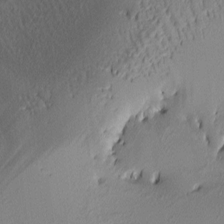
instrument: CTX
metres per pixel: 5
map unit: lAa
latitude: 3.1214
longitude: -116.0444
